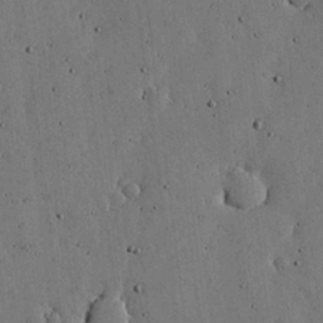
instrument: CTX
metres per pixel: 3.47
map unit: lHvf
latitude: 19.0269
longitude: -113.9528
